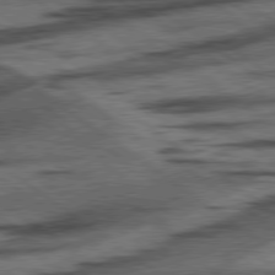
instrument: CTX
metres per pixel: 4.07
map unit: lApd
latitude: 78.3468
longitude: -53.5560
